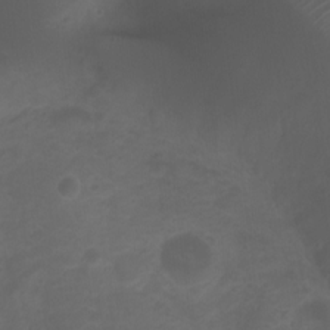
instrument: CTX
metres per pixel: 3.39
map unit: Ht
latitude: 2.1200
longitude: -22.6490
